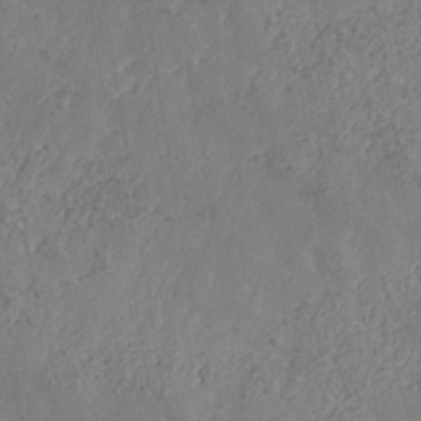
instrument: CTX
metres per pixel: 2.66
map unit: Nhe
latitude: -37.0864
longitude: 139.7478
